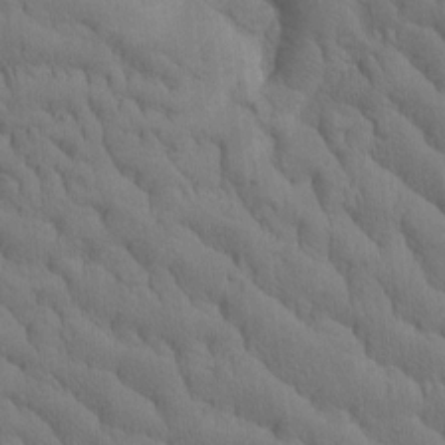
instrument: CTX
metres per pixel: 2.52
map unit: Htu
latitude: -3.1053
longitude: 172.4440
